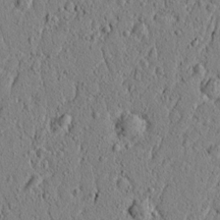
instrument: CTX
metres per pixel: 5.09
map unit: lAvf
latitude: 5.9528
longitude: 165.7856
